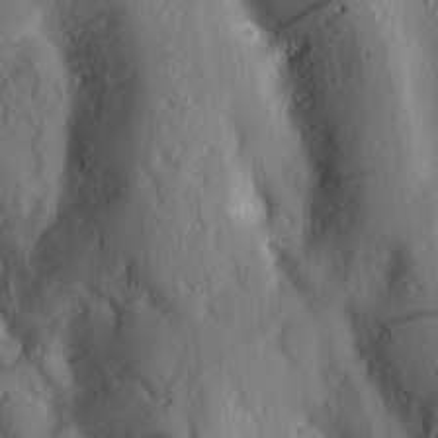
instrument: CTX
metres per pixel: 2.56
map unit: Nhu
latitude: -4.7463
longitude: -150.4223
